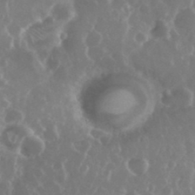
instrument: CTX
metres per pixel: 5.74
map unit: eHh
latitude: 34.8002
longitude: -58.8002
